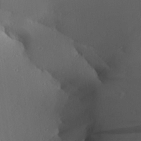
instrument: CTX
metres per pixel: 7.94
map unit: Aa
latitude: 25.1403
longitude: -136.8569
